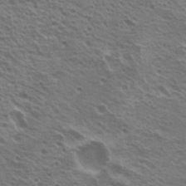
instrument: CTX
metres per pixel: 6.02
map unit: Nhu
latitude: 20.2901
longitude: -31.3671
